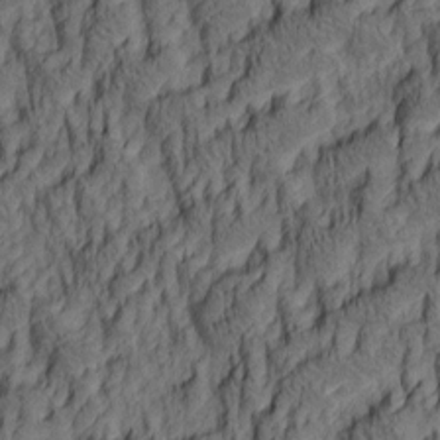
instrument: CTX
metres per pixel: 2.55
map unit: lAa
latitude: 4.9892
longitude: -115.1025
